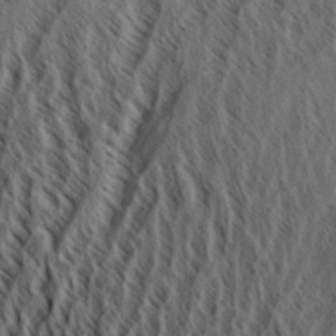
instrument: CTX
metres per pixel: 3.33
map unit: Aa
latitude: 34.0822
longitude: -139.1781
